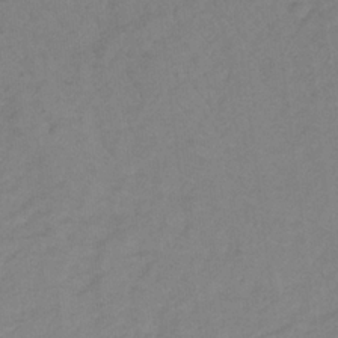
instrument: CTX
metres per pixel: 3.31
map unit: lHb
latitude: -32.4440
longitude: 64.3873
